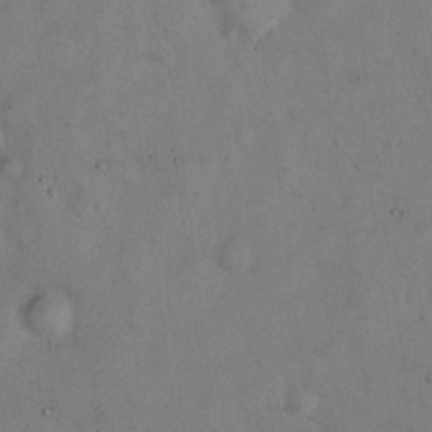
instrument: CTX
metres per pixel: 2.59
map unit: Hto
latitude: 13.6316
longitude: -60.1955
